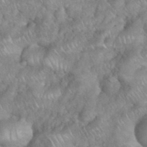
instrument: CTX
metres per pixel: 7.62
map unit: eHh
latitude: 38.6490
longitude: -58.1956
